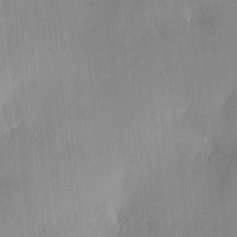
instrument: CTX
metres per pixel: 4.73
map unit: HNhu
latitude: 13.8017
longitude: 12.8219
